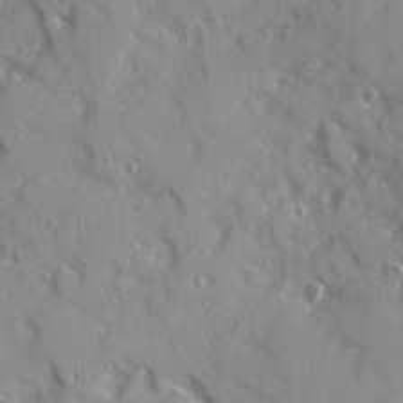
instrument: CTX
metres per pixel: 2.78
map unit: Ave
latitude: 12.7058
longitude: -101.4804
